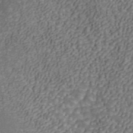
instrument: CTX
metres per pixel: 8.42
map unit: ANa
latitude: 45.1025
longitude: 38.8786
